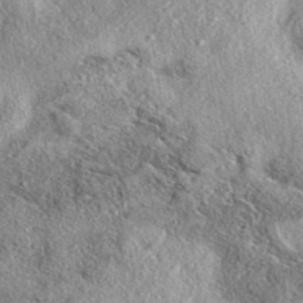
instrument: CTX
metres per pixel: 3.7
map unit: eAb
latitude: 39.4426
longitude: 111.9367
